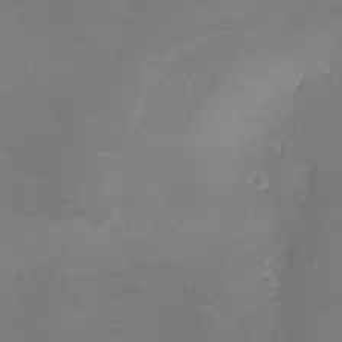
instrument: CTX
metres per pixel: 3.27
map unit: eHh
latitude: -6.1228
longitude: -78.5924
